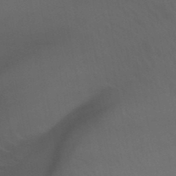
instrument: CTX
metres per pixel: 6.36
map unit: lHb
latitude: -47.9367
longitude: 75.6344
